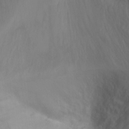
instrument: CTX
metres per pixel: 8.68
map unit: Ht
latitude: -2.3306
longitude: -33.8016
